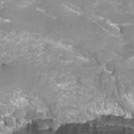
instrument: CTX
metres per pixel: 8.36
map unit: Nhu
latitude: -13.4455
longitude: -56.6112
